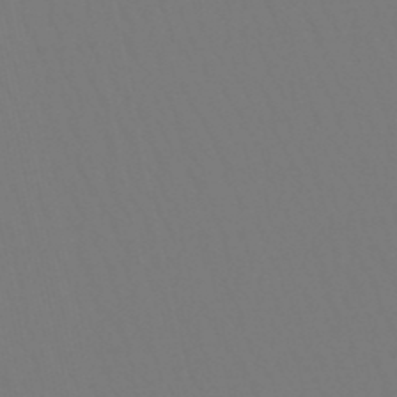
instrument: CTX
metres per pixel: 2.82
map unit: lHb
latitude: -49.8801
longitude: 69.9745
